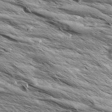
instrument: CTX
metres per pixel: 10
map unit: Aa
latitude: 8.8569
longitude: -138.1767
